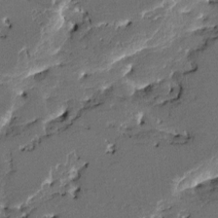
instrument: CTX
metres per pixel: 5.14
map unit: HNhu
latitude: 5.5938
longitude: -5.6505
